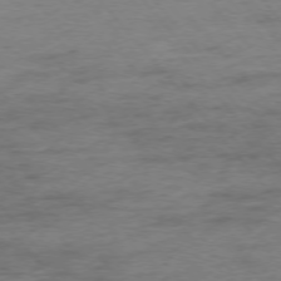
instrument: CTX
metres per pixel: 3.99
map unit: Hpe
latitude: -76.4251
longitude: -12.1767
